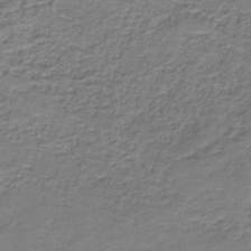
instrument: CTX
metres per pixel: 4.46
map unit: HNb
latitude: -37.7099
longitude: 51.8233
